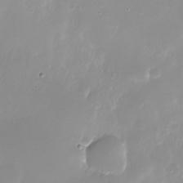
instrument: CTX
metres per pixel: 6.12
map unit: Nhu
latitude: -27.3887
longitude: -60.1955
